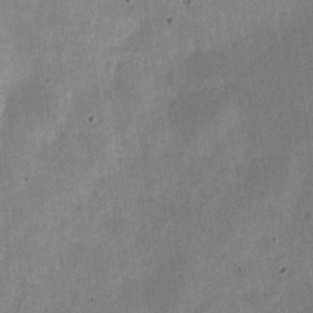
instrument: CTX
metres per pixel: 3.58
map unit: Nve
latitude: -25.3132
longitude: 105.8044
